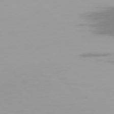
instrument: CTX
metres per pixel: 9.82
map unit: Hpe
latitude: 77.2726
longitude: -136.3090
